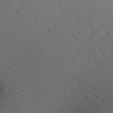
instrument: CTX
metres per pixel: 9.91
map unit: Aa
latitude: 27.2915
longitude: -148.2711
